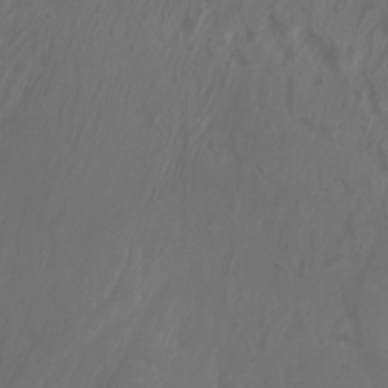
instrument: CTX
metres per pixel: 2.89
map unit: Aa
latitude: -8.0472
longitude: -79.4238
